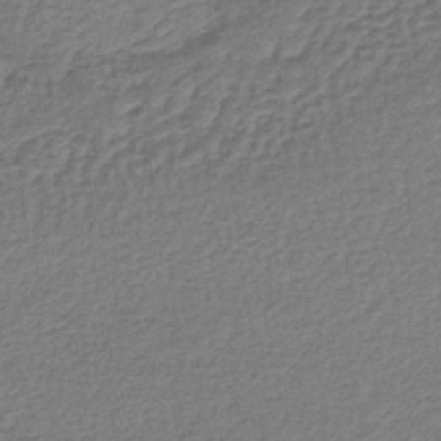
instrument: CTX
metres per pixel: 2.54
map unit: lHb
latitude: -43.6721
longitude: 66.6707
